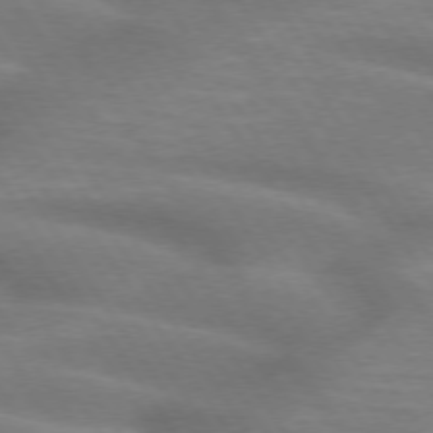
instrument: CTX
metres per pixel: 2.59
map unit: lApd
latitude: 74.6302
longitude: -58.7435
